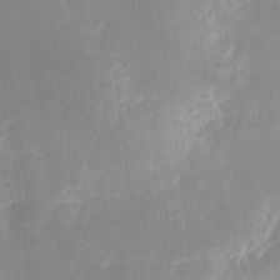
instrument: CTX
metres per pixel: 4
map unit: Nhu
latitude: -27.3509
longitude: -74.7246
